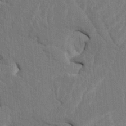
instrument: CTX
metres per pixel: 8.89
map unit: HNhu
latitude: 4.5168
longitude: -7.5749
